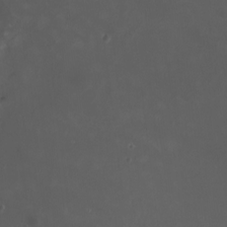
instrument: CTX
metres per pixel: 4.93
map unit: HNhu
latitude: 8.0822
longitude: 10.6896
